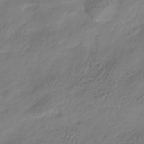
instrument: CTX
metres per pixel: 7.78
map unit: Hve
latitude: -34.5952
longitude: 88.2550
